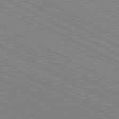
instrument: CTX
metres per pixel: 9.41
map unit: lApd
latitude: 80.5168
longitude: -88.1011
